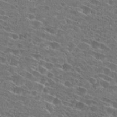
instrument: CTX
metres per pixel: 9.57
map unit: Hto
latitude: 26.4979
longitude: -46.0255
